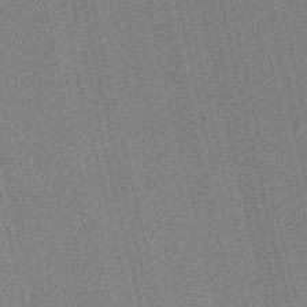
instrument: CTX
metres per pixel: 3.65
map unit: lHb
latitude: -47.0864
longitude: 59.4076
